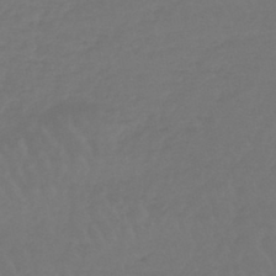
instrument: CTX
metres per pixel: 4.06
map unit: lHb
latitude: -45.3321
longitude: 68.4251
